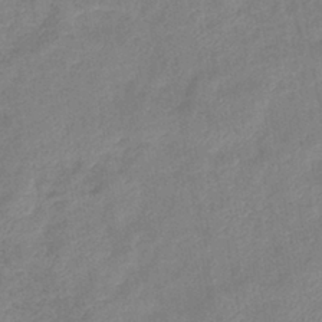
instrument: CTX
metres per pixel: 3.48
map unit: eHb
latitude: -40.5574
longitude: 79.5588
